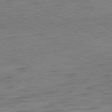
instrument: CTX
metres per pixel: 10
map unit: Hpe
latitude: -80.8786
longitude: 17.4833
